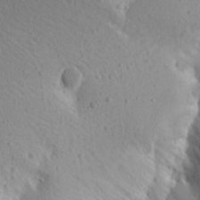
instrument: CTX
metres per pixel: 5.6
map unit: Aa
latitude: 14.5357
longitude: -142.3467
